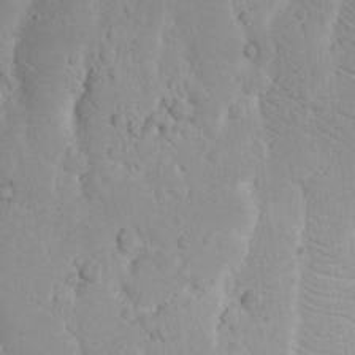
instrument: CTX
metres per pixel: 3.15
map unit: eHh
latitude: 16.1200
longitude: -71.9150
